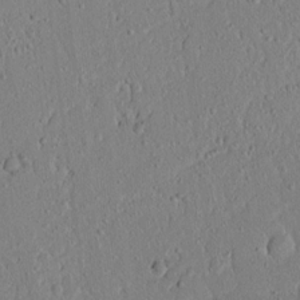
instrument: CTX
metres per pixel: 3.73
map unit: lAvf
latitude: 8.1011
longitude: 167.8233
